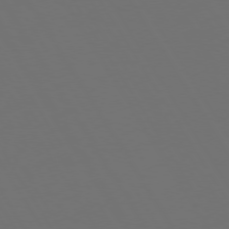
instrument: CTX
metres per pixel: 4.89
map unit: Hpe
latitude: 73.0837
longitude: -128.2900
